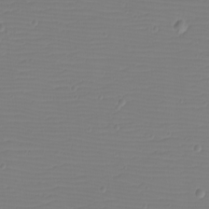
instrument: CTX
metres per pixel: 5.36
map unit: eHh
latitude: -5.5021
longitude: -83.7638
